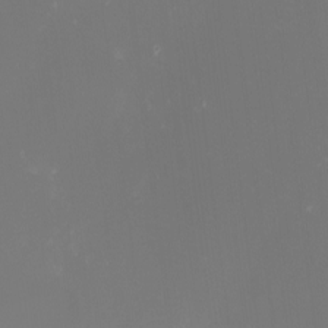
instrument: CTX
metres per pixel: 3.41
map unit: Nhu
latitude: -4.2361
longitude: -90.6679
